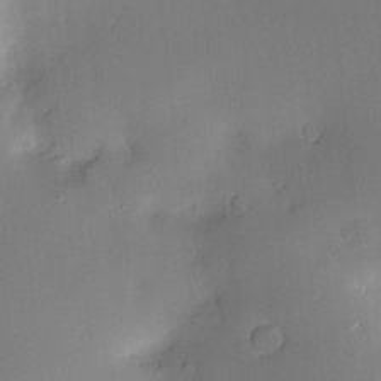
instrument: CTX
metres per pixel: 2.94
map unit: Hve
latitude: -10.2173
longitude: 175.4454
